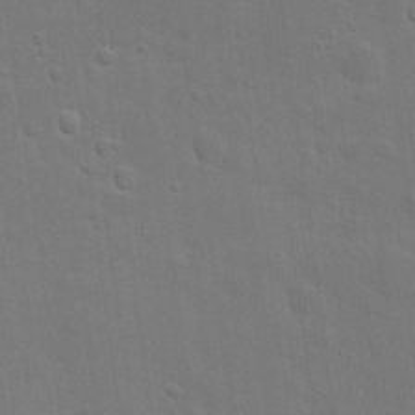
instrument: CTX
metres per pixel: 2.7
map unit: eHh
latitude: 21.7261
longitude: -62.5924
